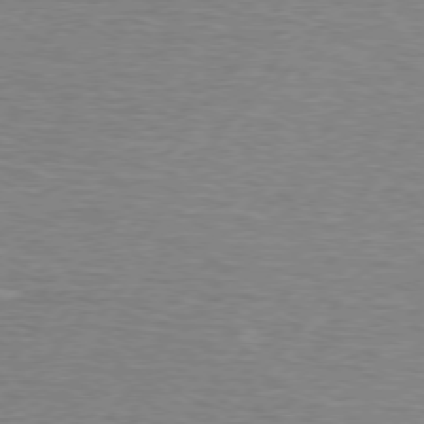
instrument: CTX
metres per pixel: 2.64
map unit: lApd
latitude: 75.3104
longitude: -79.2159
